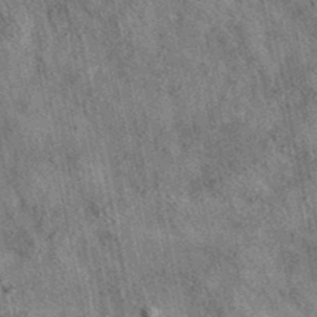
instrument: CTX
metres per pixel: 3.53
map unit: eAb
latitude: 35.9906
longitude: 114.8219
